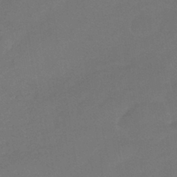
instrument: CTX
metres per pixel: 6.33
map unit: eHb
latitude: -41.4643
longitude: 84.5195
